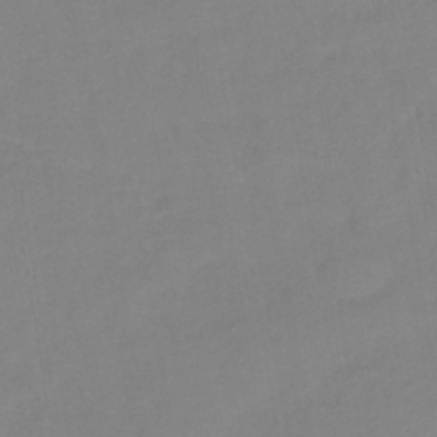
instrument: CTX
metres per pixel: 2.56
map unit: lHb
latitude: -41.4076
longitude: 74.7464
